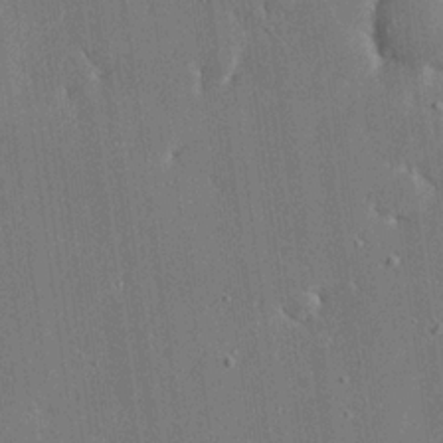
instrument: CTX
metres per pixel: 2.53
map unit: Ave
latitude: 17.9717
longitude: -140.2522
